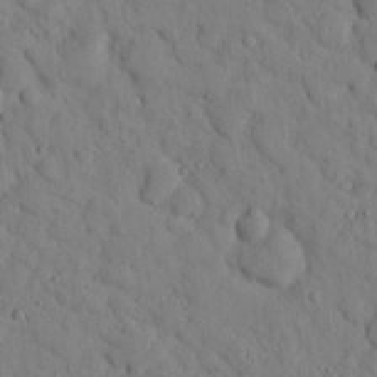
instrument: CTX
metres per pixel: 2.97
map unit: lHvf
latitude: 14.5735
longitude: 177.8611
